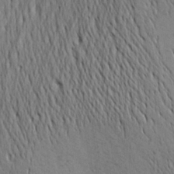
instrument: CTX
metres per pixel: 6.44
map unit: Aa
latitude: 26.5924
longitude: -143.5182
